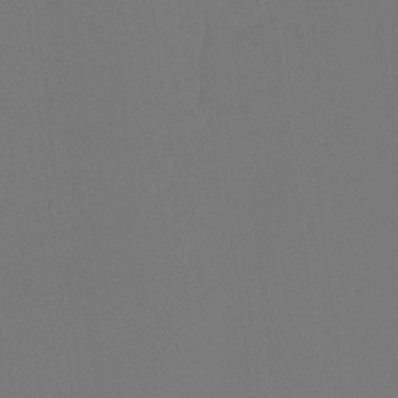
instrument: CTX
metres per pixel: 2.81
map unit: Ht
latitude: -4.7841
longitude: -62.4790
